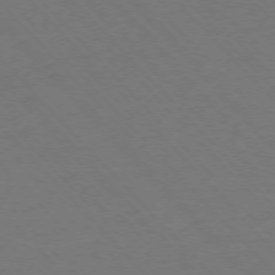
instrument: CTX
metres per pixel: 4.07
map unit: Ap
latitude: -76.9731
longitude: -86.4223
